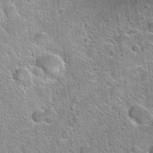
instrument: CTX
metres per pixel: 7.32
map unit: Hto
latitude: 20.7058
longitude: -51.4615
